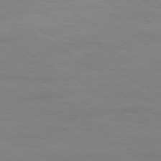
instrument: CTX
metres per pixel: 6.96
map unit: Ap
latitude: -76.2550
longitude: -76.0822
